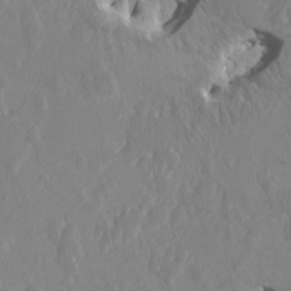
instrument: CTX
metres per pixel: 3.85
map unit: HNhu
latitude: 6.7057
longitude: -3.8394
